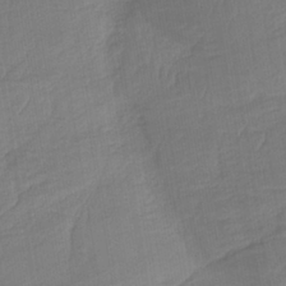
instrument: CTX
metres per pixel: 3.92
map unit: HNb
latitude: -36.9730
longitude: 57.8233
